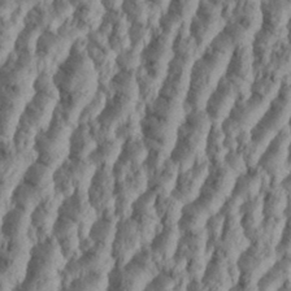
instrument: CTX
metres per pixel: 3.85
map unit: Aa
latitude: 34.3656
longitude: -137.0081
